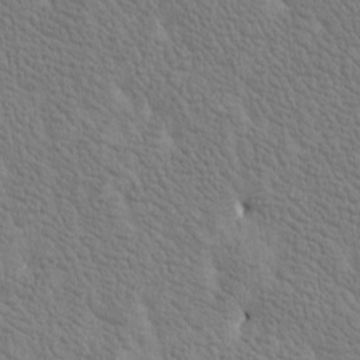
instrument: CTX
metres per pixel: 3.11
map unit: Htu
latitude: -3.8044
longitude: 176.6141
